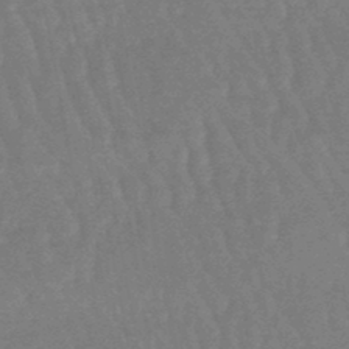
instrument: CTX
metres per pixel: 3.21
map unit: eHb
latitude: -46.1794
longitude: 79.9367
